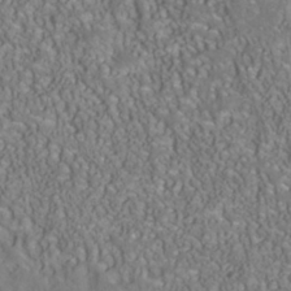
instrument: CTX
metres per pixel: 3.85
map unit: Nhu
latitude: -40.9164
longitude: -85.1025
